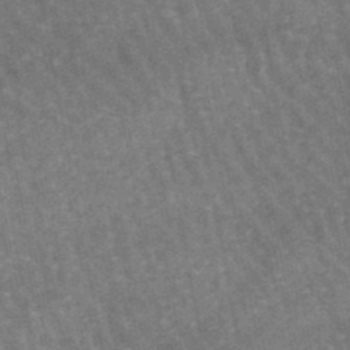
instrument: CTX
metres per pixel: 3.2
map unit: lHb
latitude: -46.6707
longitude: 76.5952
